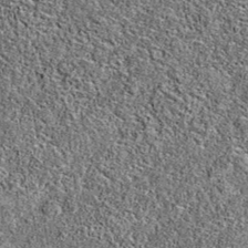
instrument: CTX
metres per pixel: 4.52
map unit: eAb
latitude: 37.1025
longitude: 105.6344
